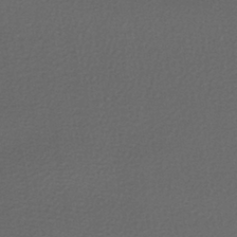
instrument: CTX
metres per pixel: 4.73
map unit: lHb
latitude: -39.6533
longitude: 71.8045
